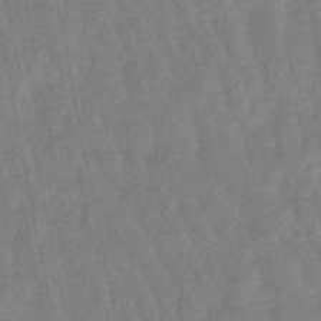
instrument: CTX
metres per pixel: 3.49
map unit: lHb
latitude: -48.6897
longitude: 78.2361
